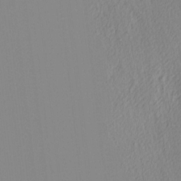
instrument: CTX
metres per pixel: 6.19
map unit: Ave
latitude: 3.8961
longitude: -113.0458
